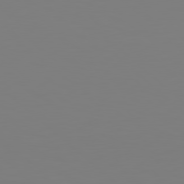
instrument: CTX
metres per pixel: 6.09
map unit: Hpe
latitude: 78.8569
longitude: -167.9528
